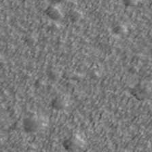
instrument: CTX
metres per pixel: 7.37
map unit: Ave
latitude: 41.7449
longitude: -113.8016
